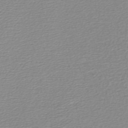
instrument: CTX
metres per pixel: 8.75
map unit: lHb
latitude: -44.8408
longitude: 76.4440
